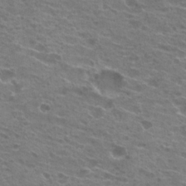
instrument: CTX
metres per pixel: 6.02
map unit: Hto
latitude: 22.7624
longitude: -39.9339
